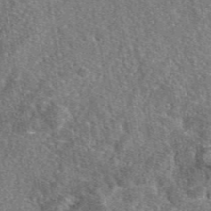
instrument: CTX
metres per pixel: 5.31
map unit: eAb
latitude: 46.6869
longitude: 107.3321
